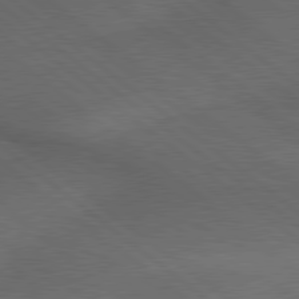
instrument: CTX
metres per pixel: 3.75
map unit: lApd
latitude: 79.3671
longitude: -176.0822
